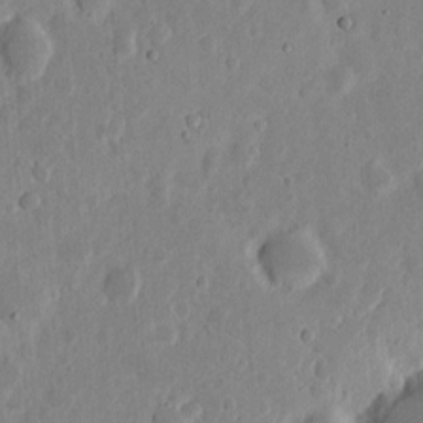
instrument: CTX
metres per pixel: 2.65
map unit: eHh
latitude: 6.3089
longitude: -70.5923
